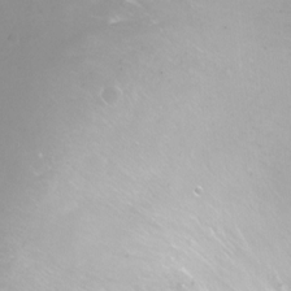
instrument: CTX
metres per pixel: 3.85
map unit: Ht
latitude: -8.4062
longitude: -36.1767
